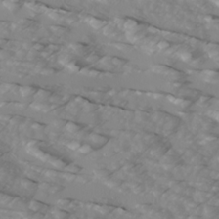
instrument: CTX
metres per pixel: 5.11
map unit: Ave
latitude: 17.6127
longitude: -129.2159
